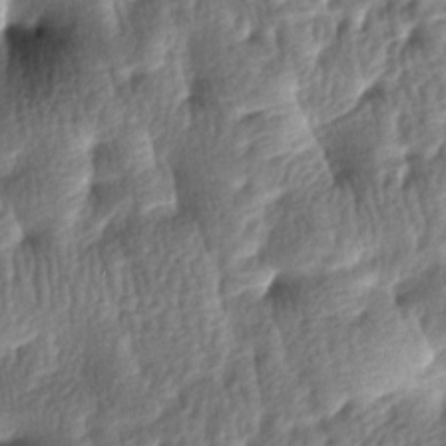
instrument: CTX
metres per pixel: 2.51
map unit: lAa
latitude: -7.5399
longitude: -127.1403
